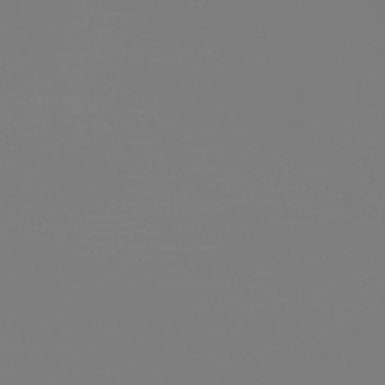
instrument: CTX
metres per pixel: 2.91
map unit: eHh
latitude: -6.1228
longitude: -84.2334
